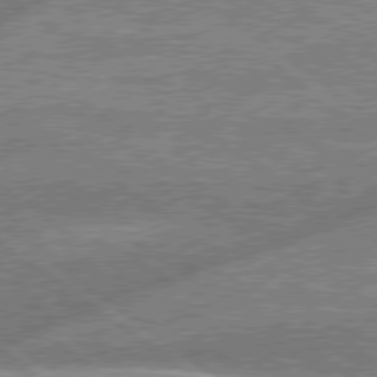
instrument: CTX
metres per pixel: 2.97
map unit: Hpe
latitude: 78.7624
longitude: -159.5182
